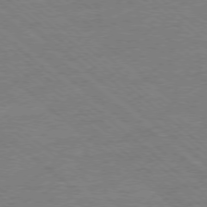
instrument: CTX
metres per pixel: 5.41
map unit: Ap
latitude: -77.8611
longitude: -83.7260
